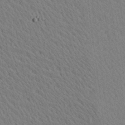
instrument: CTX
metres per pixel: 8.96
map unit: Ave
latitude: 20.8380
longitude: -139.3104
